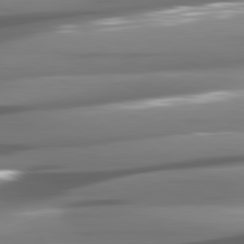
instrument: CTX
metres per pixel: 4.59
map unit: lApd
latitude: 81.4048
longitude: -144.8002
